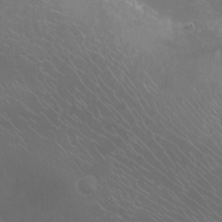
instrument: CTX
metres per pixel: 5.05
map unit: Nhu
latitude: -13.4643
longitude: -72.3279
